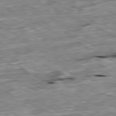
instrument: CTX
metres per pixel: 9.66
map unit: Ap
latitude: -80.7274
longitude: -91.9150
